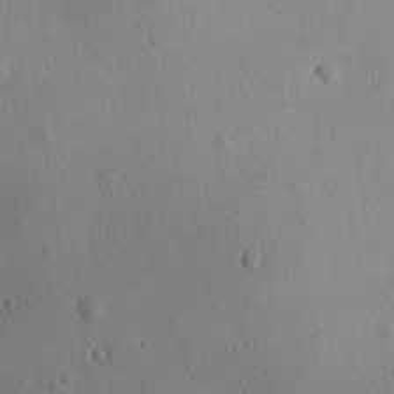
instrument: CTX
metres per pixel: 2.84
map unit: Ave
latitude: -9.9745
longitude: -121.8584
